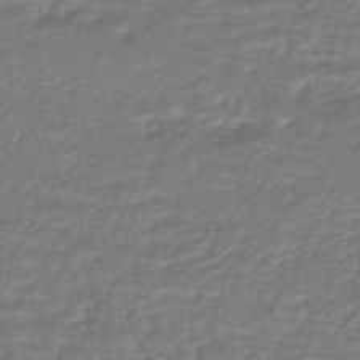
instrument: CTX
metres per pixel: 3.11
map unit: HNhu
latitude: -45.7289
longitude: 96.5763
